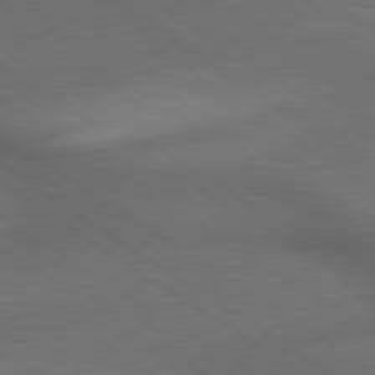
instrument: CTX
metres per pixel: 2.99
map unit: lApd
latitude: 79.8395
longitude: -176.0633
